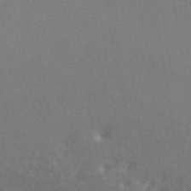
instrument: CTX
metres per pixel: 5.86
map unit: ANa
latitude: 37.3860
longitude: 19.0864
